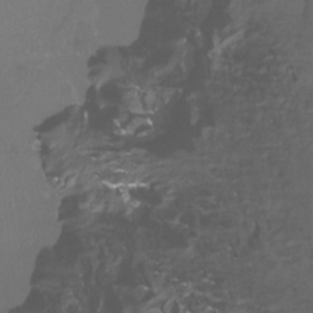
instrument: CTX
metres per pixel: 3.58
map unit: Htu
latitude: -13.1053
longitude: -46.7247
